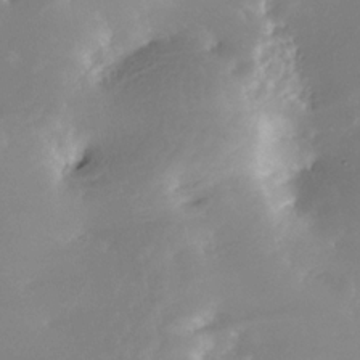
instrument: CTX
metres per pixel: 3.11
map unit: Nhe
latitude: -31.6344
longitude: -116.0444
